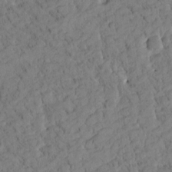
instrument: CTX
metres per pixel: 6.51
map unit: Htu
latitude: -4.1794
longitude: 173.7100
